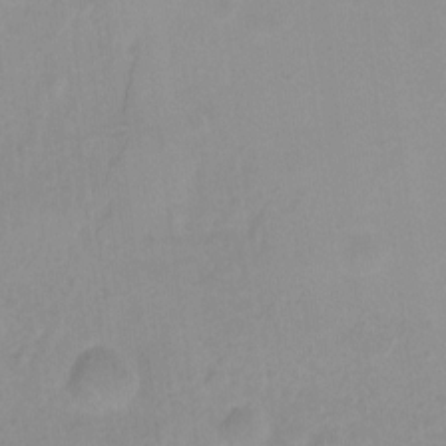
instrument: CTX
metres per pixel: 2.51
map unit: Hto
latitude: -8.7463
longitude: -42.4790
